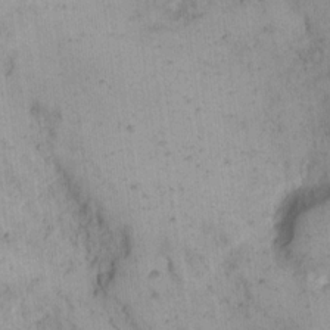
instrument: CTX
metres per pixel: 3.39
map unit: eHh
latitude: 15.1970
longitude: -66.1011
